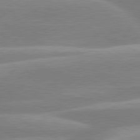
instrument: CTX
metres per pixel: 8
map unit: lApd
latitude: 80.2522
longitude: -134.5357
